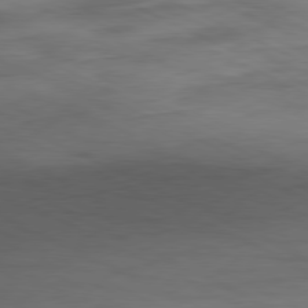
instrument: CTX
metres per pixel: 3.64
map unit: Ap
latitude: -81.3510
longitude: -82.7435
